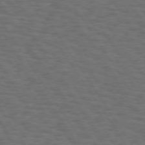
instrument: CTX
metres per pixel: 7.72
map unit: Hpe
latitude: 73.7261
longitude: -123.8772
